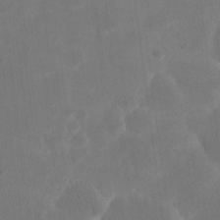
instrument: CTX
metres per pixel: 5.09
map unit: eHh
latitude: 20.1200
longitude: -70.6301
